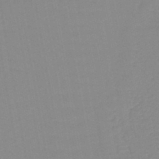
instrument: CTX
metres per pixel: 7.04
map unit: lHb
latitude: -44.7274
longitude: 77.3132
